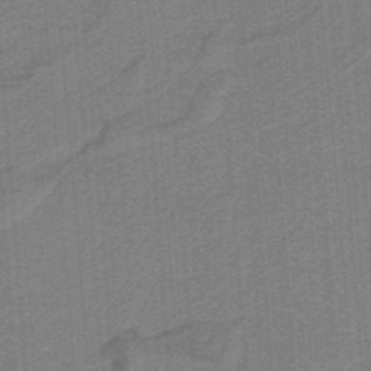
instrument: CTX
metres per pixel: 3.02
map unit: HNb
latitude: -38.8786
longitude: 54.2173
